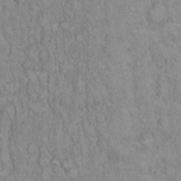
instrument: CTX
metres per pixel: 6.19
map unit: Hto
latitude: 13.0648
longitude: -57.5938
